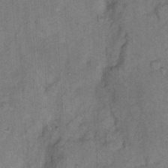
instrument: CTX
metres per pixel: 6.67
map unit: Hto
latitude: 10.8569
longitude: -61.8016
